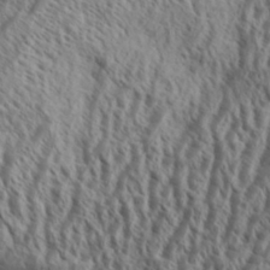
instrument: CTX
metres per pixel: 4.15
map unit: Aa
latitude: 33.8961
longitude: -138.3467
